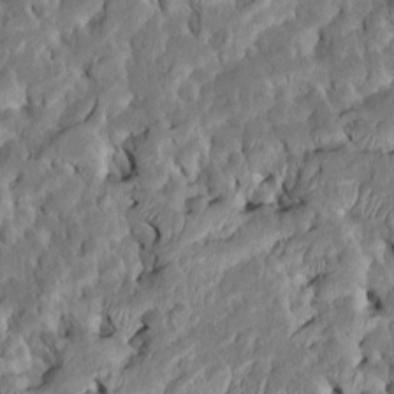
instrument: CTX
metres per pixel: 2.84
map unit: Htu
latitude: -7.8800
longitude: 145.5210
